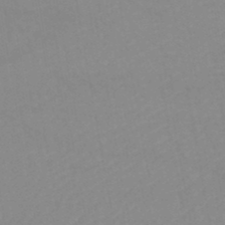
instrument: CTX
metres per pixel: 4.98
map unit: lHb
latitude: -44.5952
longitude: 76.9542
